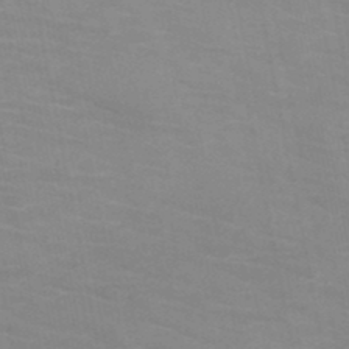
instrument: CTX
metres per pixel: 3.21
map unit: HNb
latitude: -46.7274
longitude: -47.2348
